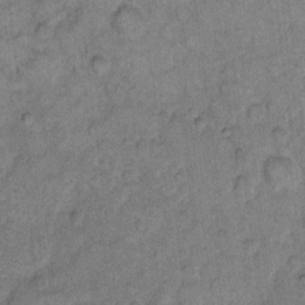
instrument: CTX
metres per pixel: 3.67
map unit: eHh
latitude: 11.5560
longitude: -64.0255
